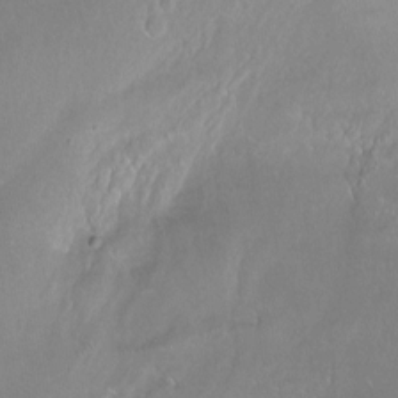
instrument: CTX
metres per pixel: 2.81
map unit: Hto
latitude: -13.5021
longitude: -42.5546
